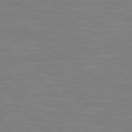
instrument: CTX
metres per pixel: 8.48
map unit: Hpe
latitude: 78.8758
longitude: -126.7057
